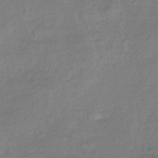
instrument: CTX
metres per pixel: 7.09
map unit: HNb
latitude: -34.6141
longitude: 55.2376
